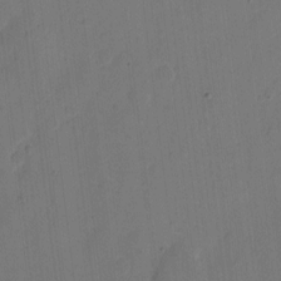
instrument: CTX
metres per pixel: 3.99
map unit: eHh
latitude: 6.4601
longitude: -66.2711
